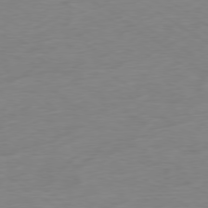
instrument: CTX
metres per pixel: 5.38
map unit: Ap
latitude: -78.4629
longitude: -59.0647
